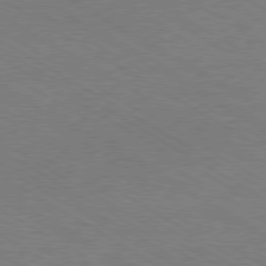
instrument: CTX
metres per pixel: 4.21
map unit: Hpe
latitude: -80.5196
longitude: 19.6344
